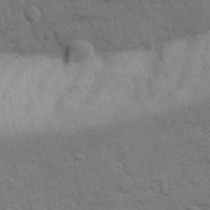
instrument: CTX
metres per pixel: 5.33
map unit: lAvf
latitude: -8.4251
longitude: -120.5924
